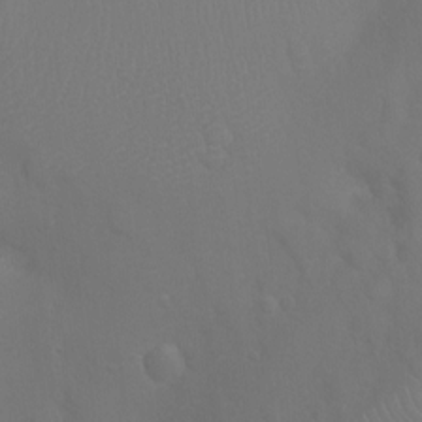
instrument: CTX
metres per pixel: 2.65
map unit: Ht
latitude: 2.3845
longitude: -28.5734
